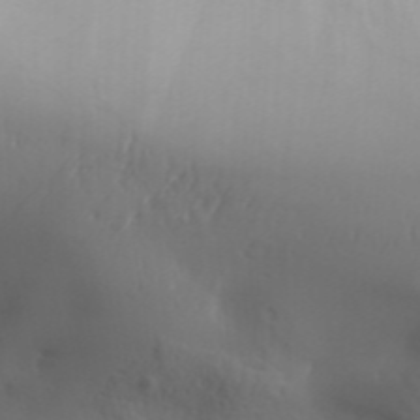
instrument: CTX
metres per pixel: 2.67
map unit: Aa
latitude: 32.1767
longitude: -143.5182
